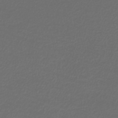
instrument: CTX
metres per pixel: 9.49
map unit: lHb
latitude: -43.8233
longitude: 69.4454
